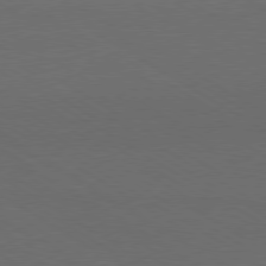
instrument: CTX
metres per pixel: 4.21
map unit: Ap
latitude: -80.4818
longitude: -67.8961
